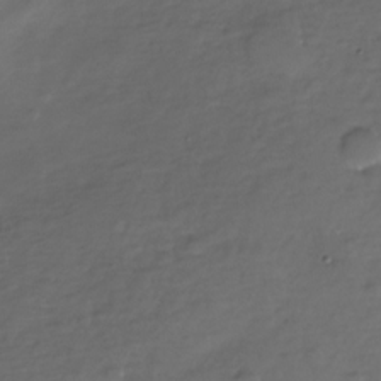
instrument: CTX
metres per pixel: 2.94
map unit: Nhe
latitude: -34.8219
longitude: -88.8569
